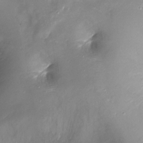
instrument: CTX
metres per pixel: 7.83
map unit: Ht
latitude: -17.7100
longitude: -45.1970
